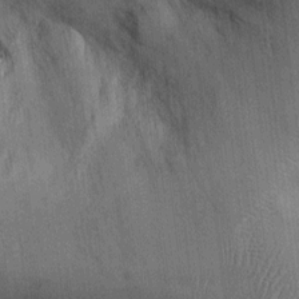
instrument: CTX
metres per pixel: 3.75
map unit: Ht
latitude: -2.5195
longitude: -14.0822
